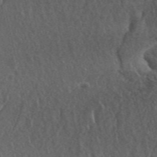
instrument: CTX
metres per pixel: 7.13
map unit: ANa
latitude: 49.4615
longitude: -73.7639
